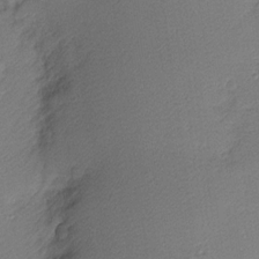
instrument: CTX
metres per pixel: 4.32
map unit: Nhu
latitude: 1.9906
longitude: -75.4993
